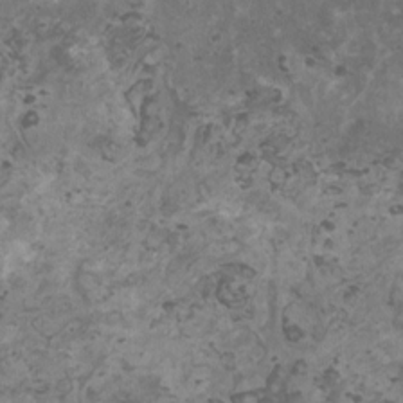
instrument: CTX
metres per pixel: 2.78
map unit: HNhu
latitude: 1.6882
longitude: 3.3320
